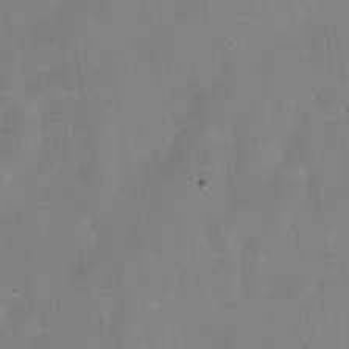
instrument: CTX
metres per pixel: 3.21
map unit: Hve
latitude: -32.2173
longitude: 93.8233
